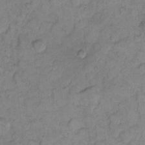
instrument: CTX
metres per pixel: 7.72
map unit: eHh
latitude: 8.9514
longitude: -63.2726
